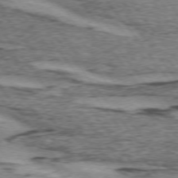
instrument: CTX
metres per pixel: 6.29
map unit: lApd
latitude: 74.2523
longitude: -76.4601
